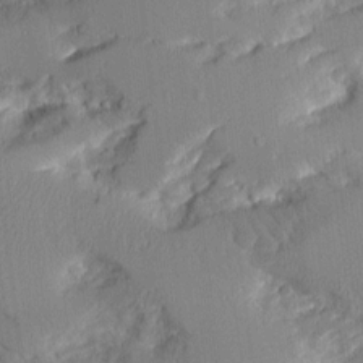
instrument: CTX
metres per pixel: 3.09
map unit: Aa
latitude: 11.5938
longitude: -125.7638
